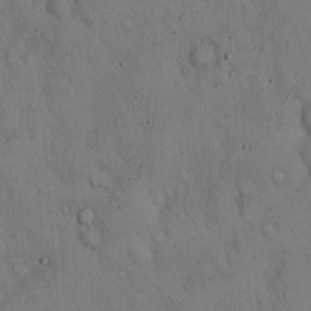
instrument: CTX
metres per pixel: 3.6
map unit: Hto
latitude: 15.1593
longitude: -59.6505
